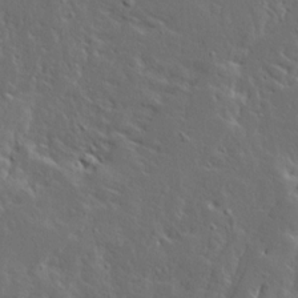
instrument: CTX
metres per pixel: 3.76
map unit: Ave
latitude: 14.2901
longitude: -137.7450
